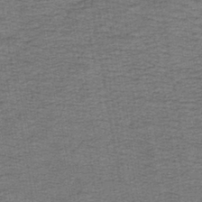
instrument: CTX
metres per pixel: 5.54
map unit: lHb
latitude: -40.8597
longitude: 62.7652
